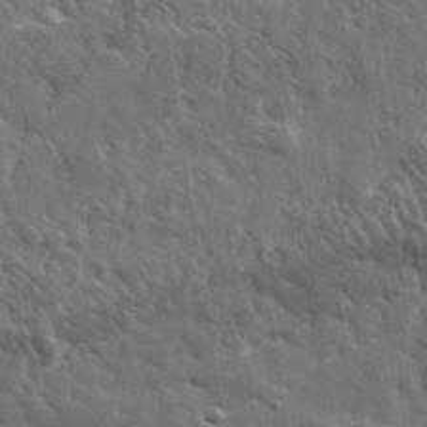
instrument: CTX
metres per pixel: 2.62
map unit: lHvf
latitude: 34.6490
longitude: -87.8394
